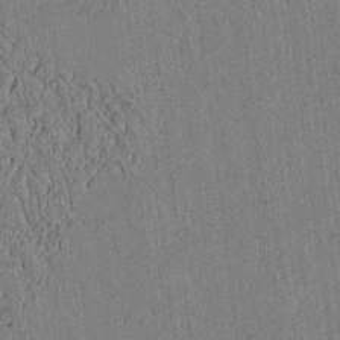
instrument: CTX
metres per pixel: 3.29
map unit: lAvf
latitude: 4.8758
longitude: 169.7099
